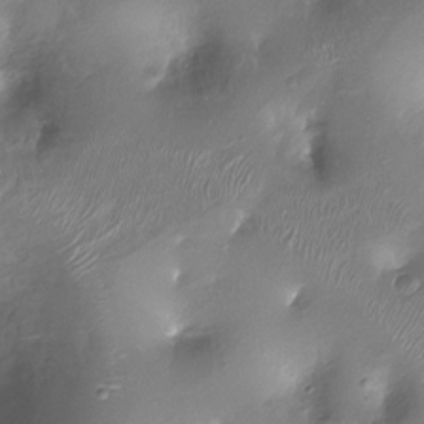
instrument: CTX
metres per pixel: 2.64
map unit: Ht
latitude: -17.3132
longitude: -44.9136
